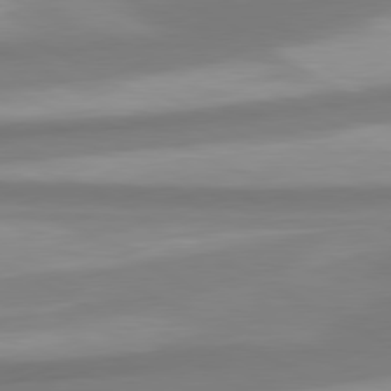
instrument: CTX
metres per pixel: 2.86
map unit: lApd
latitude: 80.5168
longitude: 173.8044
